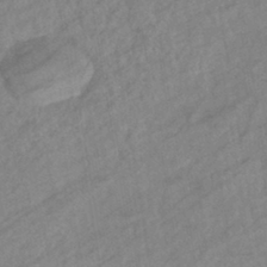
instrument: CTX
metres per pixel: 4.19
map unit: eHb
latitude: -40.8219
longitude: 82.9542
